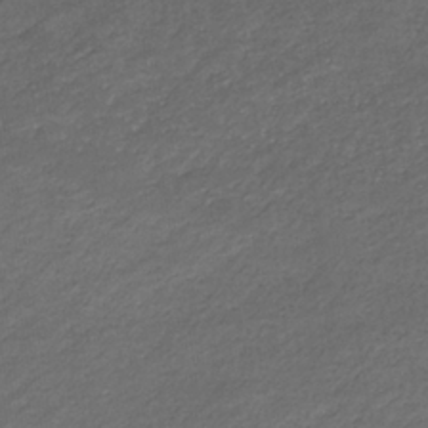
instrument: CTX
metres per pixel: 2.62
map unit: eHb
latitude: -33.2943
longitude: 68.4817
